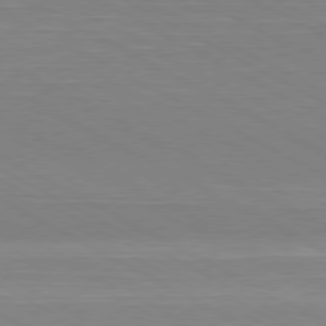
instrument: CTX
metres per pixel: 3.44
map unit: Hpe
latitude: -80.7274
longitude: 21.3320
